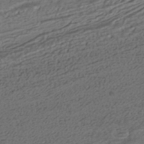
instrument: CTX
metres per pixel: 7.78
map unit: HNhu
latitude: -42.2928
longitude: 103.7289
